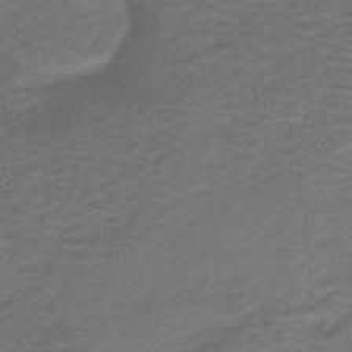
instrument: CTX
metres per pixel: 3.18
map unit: HNb
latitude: -42.9730
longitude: 51.4454
